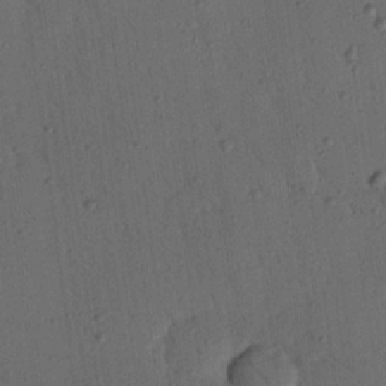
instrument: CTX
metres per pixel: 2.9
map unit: Nhu
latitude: 18.2711
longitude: -78.4790
